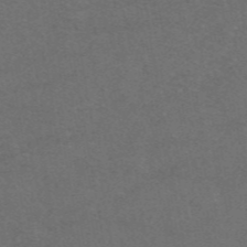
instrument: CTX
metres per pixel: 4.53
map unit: eAb
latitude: 47.1592
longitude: 115.5777
